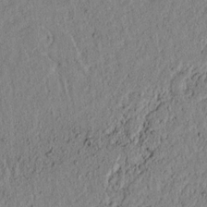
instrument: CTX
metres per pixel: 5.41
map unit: lAvf
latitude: 7.3293
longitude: 163.6722
